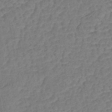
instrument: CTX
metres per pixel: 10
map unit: lHb
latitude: -42.9730
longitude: 78.5384
